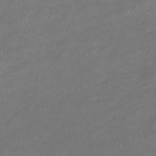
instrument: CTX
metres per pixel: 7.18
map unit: lHb
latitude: -38.2551
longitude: 73.6722
